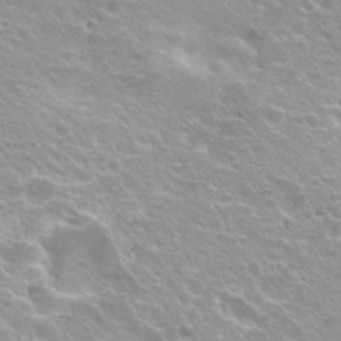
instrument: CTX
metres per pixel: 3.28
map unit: Hto
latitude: 20.1956
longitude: -33.7072
